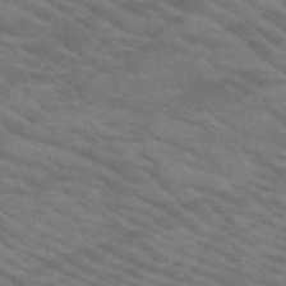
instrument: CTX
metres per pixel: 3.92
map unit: HNb
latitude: -53.4454
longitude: -45.0647
